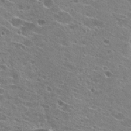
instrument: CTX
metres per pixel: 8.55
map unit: Hto
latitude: 23.8205
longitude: -42.7435
